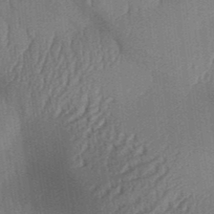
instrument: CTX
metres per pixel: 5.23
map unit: Aa
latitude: 31.3482
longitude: -142.1200
